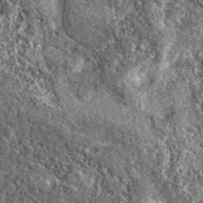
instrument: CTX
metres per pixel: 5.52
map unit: eAb
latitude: 38.4790
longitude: 106.0661
